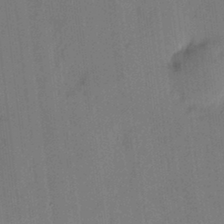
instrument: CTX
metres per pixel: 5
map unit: HNhu
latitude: 5.1970
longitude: 12.5574
